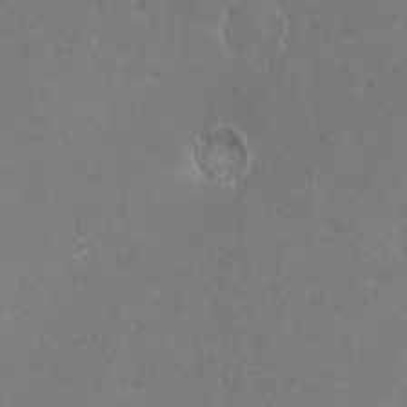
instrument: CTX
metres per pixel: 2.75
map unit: eHh
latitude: -9.3510
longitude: -69.4426
